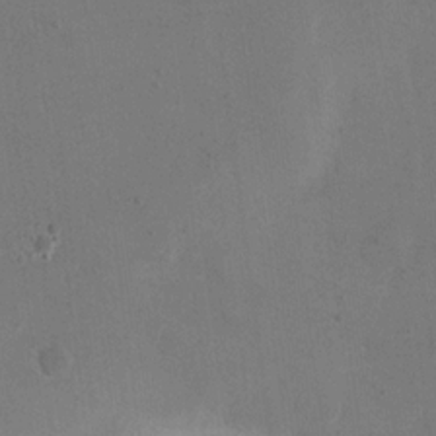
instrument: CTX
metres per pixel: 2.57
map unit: eHh
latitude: 19.1781
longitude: -64.9325
